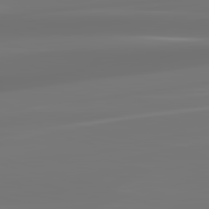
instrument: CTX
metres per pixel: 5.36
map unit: lApd
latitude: 83.4615
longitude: -131.3671
